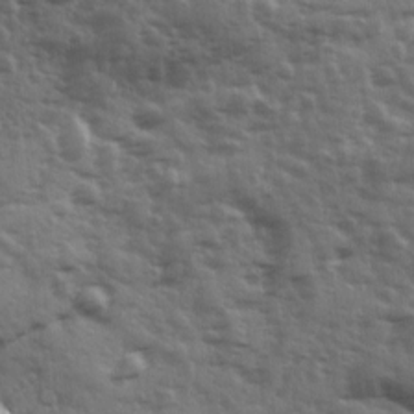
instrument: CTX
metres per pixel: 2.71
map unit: Ave
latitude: 11.7639
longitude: -103.4426
